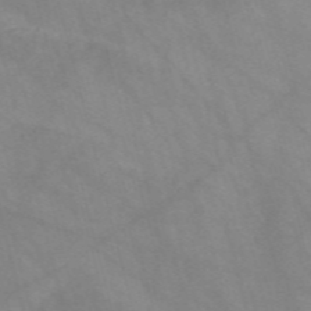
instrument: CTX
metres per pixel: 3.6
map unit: Nve
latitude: -58.4628
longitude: 58.6140
